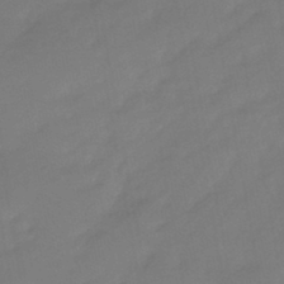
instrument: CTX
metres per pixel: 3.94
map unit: HNhu
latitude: -44.4251
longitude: 93.8422
